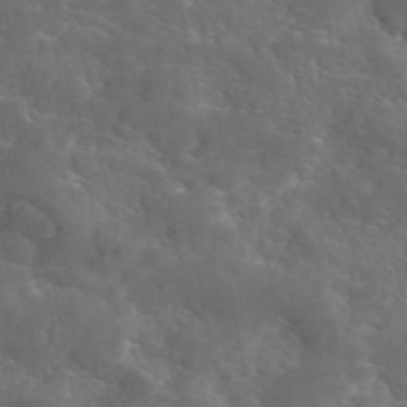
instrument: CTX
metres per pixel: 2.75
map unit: eAb
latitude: 45.8583
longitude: 125.4643
